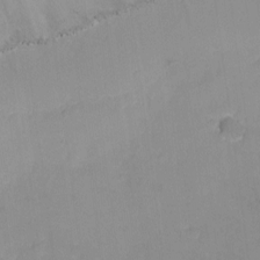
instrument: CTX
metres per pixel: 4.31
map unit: Nhu
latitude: -8.6896
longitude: -50.8191
